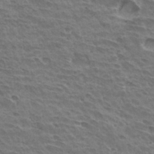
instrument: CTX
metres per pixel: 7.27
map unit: Hto
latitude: 31.1404
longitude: -41.3292
